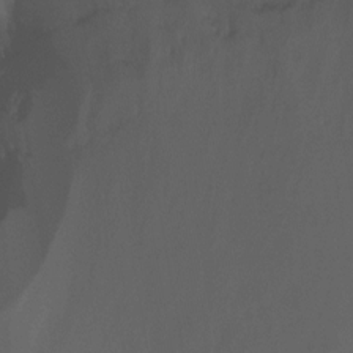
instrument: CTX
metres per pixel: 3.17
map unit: Ht
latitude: -15.0865
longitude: -51.3481
